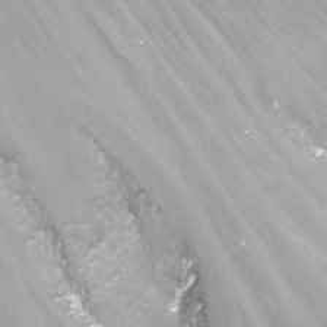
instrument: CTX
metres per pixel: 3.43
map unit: Nhu
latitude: -13.4643
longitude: -69.5371
